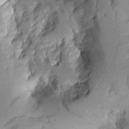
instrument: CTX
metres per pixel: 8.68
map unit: Aa
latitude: 8.4412
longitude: -142.4601
